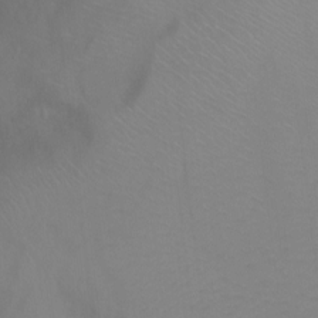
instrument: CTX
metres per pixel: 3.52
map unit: Ht
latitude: -0.0850
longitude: -32.8569
